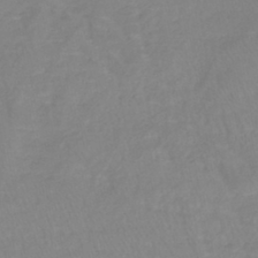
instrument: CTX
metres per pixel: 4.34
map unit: lHb
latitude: -40.9542
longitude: 65.1998
